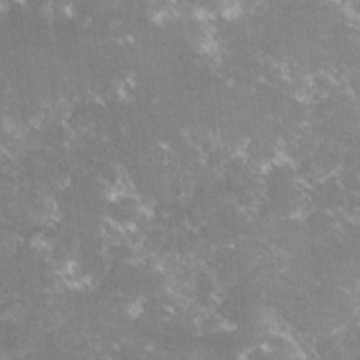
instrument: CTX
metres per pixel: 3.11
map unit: lHvf
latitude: -15.4266
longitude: -100.9892
